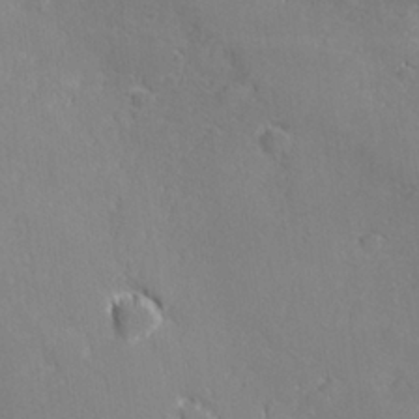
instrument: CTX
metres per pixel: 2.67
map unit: lHvf
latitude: 26.8380
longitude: 142.6140
